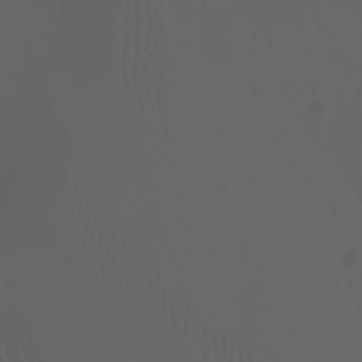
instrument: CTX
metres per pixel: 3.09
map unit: Nhu
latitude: -7.5966
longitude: -84.4601
